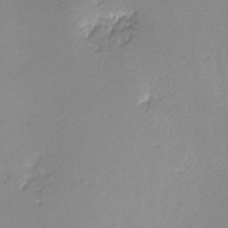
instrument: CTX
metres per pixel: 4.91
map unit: lHvf
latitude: -12.7463
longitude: -102.3278
